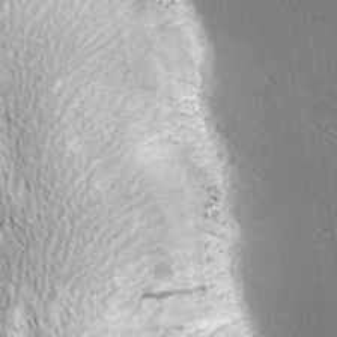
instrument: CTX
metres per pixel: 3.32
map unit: lHvf
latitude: 27.2348
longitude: 141.2187
